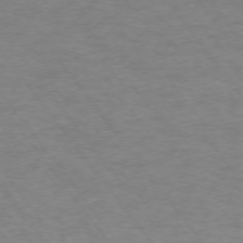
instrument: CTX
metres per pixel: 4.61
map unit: Ap
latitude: -74.7086
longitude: -79.1403
